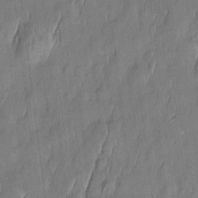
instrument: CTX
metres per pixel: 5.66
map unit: Htu
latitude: -5.8044
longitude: 175.1620
